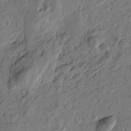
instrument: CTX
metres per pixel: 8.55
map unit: Htu
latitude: -3.8233
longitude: -177.2915
